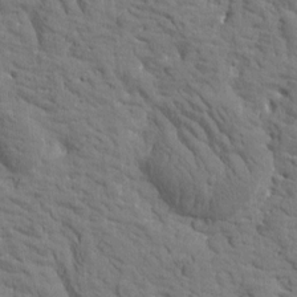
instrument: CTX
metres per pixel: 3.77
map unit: Htu
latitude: -2.5951
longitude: 174.2739
